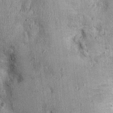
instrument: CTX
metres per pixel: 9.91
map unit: Nhu
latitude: 0.0255
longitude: -16.4034
